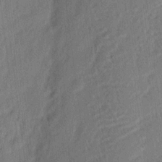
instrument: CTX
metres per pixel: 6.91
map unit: eHh
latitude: 4.0633
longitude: -77.1214
